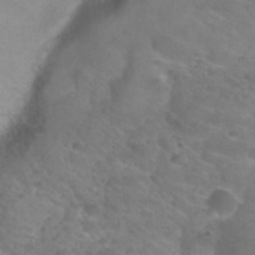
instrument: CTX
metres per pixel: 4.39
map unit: Nhu
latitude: 26.9892
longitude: -54.9703
